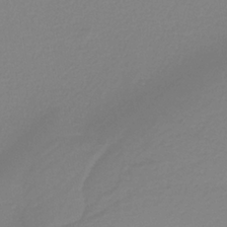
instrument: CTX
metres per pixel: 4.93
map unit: HNb
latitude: -37.3131
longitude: 53.9745
